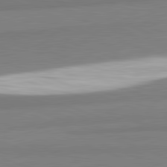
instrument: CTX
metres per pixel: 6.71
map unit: lApd
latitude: 82.1766
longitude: 172.6329
